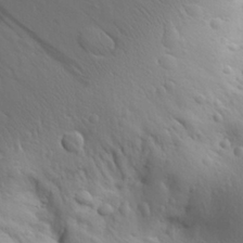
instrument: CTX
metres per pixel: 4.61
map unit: Aa
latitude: 29.2726
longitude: -139.7261
